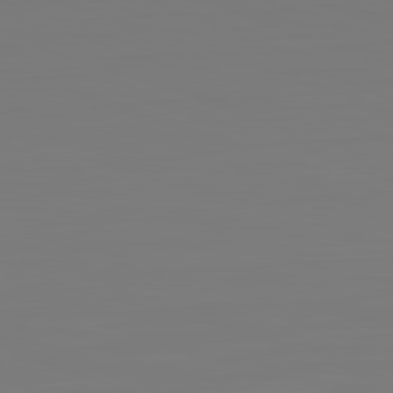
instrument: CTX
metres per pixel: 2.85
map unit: Hpe
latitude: -82.5385
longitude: 9.3321
